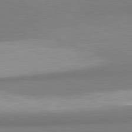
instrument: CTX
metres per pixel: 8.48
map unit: lApd
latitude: 81.7072
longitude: 162.6140
